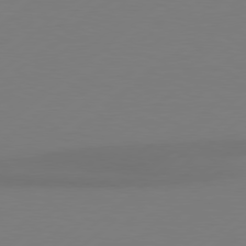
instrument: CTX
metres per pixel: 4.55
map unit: Hpe
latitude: 78.8380
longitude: -132.4979
